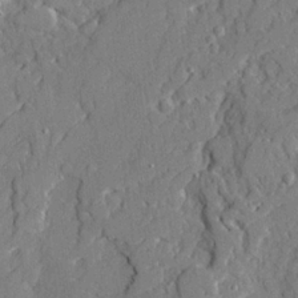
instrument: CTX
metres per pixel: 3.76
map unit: Ave
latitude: 21.8017
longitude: -129.0458
